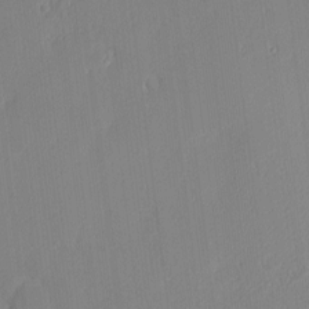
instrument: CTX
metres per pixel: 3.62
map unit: Nhu
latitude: 2.4790
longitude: -75.9339
